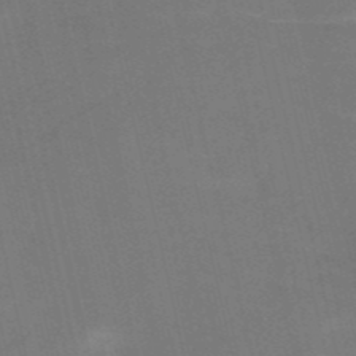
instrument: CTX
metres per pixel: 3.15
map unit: HNb
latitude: -51.9367
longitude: -45.2348
